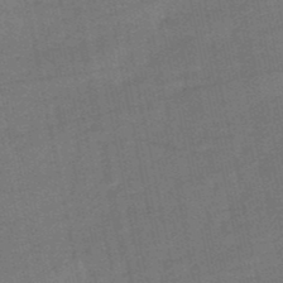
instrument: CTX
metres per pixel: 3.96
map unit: eHb
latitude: -50.1606
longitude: 78.2361
